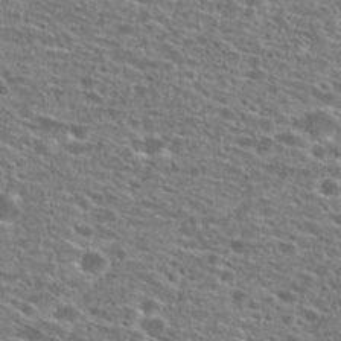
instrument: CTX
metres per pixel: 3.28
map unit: Hto
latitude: 25.9339
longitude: -47.4049
